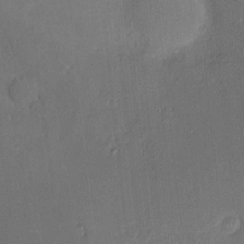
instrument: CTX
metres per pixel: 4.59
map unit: Hve
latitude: -9.3132
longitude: 175.1998
